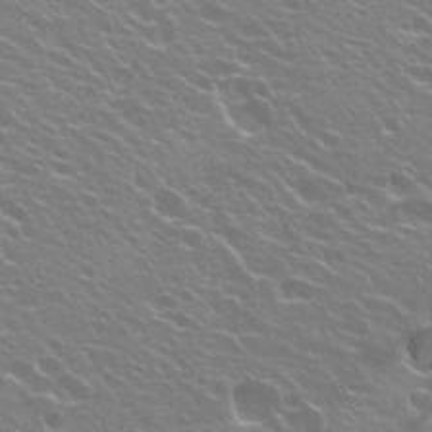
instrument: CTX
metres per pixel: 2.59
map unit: Hto
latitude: 23.3859
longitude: -31.6694
